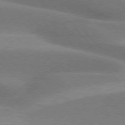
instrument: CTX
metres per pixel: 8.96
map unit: lApd
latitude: 76.2711
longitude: -62.8002
